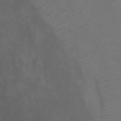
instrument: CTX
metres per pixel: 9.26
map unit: Ht
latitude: -0.6519
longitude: -32.5924
